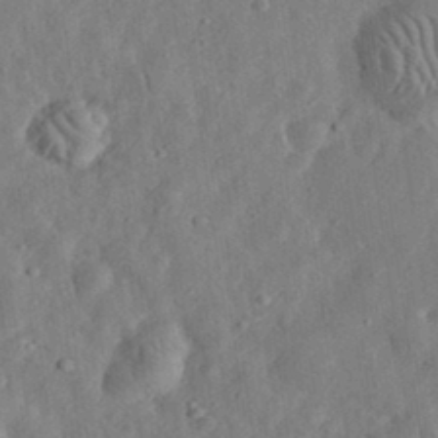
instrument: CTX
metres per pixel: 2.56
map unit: eHh
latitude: 33.3293
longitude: -75.5938
